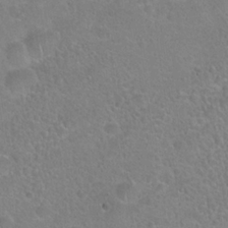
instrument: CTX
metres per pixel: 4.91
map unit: Hto
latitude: 21.7072
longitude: -51.6693
